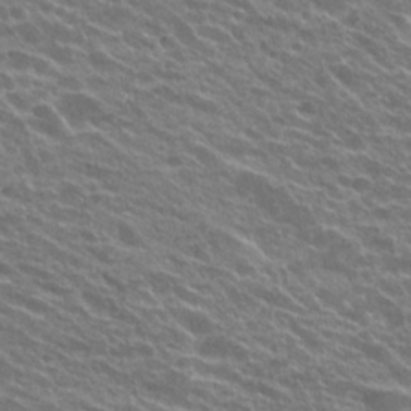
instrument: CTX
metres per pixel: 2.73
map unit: Hto
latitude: 23.8961
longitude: -37.2348
